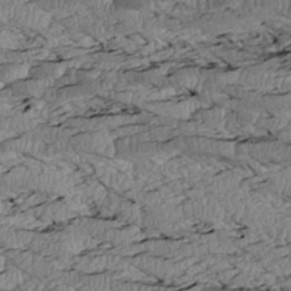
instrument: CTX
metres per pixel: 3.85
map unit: Htu
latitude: 2.8002
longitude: 149.9745
